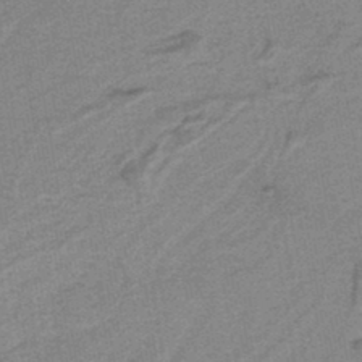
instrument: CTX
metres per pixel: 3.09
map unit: HNb
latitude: -38.6330
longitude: 54.4818
